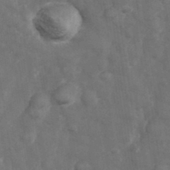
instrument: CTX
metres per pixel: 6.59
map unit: Hve
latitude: 33.3860
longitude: 150.9353
